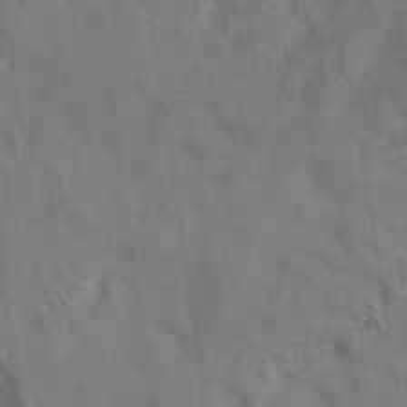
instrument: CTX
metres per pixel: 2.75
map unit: eAb
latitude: 35.1592
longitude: 111.8233
